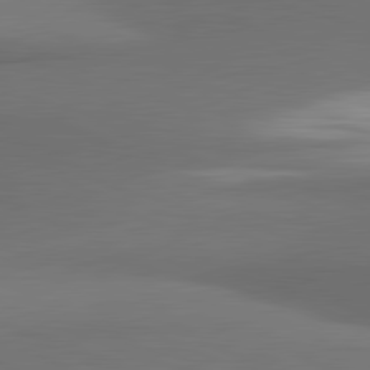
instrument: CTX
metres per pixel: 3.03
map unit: lApd
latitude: 81.5749
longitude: 171.0864
